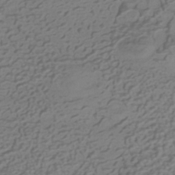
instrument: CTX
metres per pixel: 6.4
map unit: HNhu
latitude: -41.8989
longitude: 101.1620
